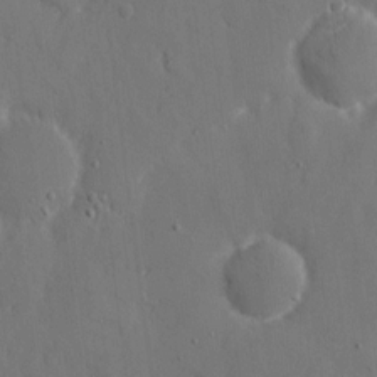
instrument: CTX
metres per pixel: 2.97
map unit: eHh
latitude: 7.5749
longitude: -68.5924
